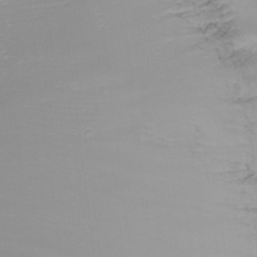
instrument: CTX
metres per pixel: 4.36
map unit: Nhu
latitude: -8.5385
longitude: -81.0269
